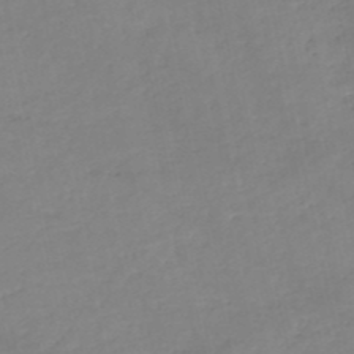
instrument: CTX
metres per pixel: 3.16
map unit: eHh
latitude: -52.0472
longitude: -24.6679
